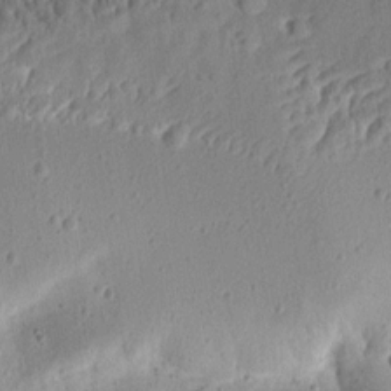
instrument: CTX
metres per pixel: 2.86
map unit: Aa
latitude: 13.1970
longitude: -140.1577
